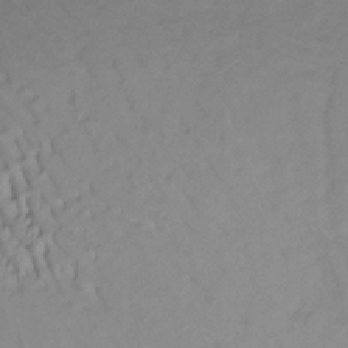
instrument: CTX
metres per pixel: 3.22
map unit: lHb
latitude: -33.7478
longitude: 67.5588
